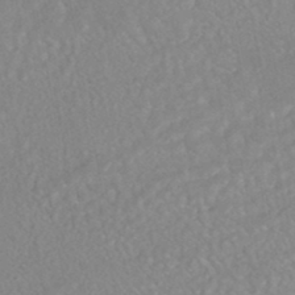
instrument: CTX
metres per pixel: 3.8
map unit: HNhu
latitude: -45.8989
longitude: 107.4266
